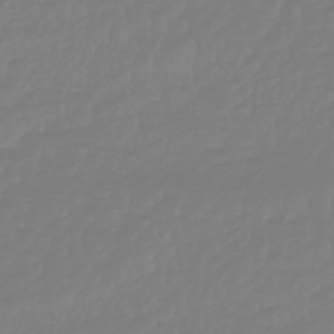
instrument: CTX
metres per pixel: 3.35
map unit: eHb
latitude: -45.7100
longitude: 84.7274
